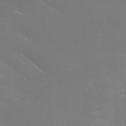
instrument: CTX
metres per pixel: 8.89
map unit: Nhu
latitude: 28.5357
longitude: -66.6679
